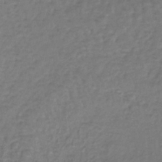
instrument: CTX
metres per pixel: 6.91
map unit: lHb
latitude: -38.8030
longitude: 63.5966
